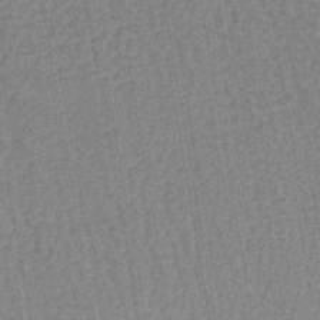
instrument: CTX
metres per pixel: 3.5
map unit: lHb
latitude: -42.3117
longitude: 62.9919
